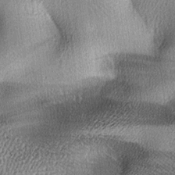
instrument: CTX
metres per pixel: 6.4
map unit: lAa
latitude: -7.9745
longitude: -124.4223
